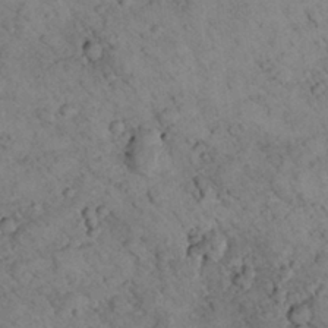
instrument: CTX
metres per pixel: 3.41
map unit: lHvf
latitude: 13.5560
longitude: 178.8408
